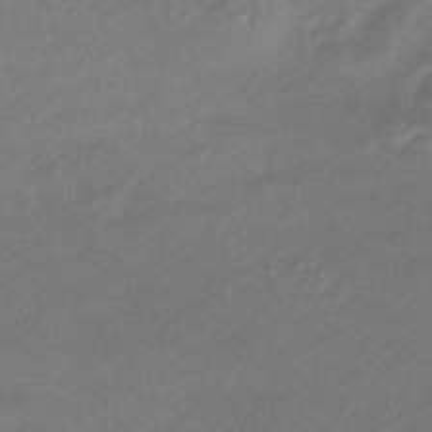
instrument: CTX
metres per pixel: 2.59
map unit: HNhu
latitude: -43.2942
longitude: 89.8989
